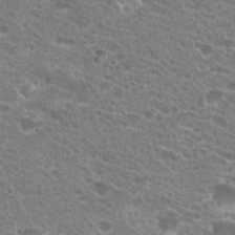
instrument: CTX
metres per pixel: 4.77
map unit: Hto
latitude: 21.5371
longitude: -41.1970
